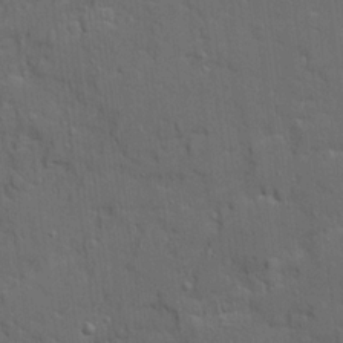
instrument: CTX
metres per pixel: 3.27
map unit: Ave
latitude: 19.6882
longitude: -128.8002
